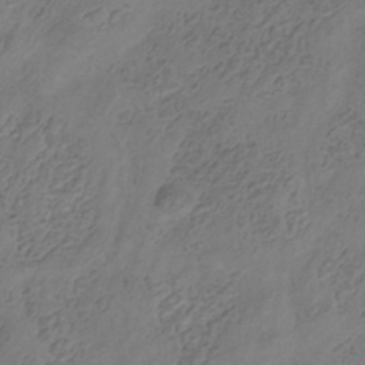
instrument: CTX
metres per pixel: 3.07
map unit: Hve
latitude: -35.1431
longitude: 88.6707
